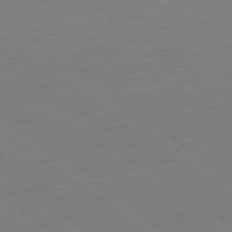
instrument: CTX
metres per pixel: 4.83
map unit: Ap
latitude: -79.2565
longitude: -98.5356
